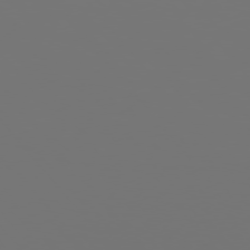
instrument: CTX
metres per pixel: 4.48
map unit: Hpe
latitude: 76.0822
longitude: -135.0647
